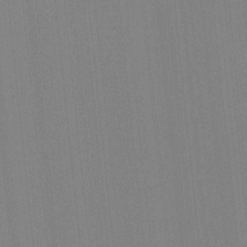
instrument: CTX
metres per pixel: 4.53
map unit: lHvf
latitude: -11.4643
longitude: -103.6127
